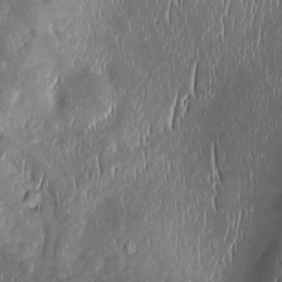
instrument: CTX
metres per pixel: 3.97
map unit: Htu
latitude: -1.3321
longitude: 149.4833
